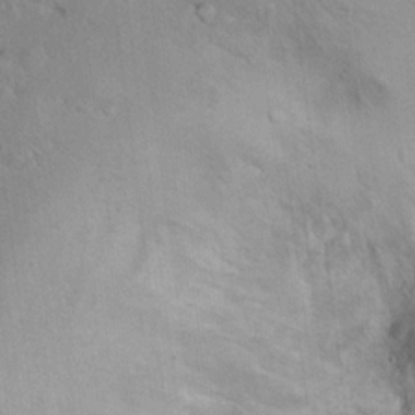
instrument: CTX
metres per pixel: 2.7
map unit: Ht
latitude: 15.2537
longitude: -37.4049
